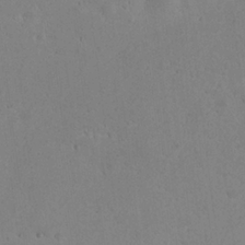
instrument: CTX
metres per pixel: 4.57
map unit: eHh
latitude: 22.8380
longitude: -58.2523
